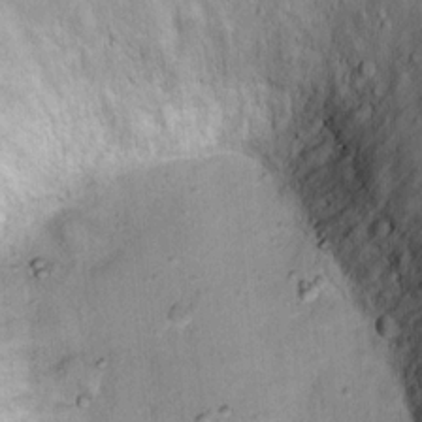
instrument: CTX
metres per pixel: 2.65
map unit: Ht
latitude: 14.8569
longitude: -40.8191
